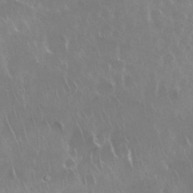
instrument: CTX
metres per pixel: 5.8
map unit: Nhu
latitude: 28.4034
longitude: -62.1956
